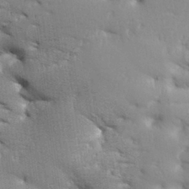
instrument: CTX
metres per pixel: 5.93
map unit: Aa
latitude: 33.4049
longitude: -144.0444
